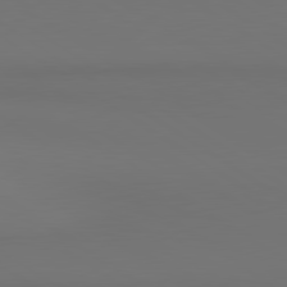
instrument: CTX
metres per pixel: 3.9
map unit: lApd
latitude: 80.9703
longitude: 152.2928
